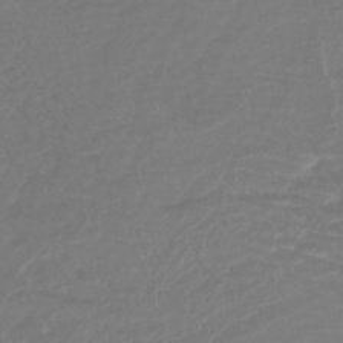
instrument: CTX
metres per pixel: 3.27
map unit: lHb
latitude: -43.1620
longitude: 77.3321
